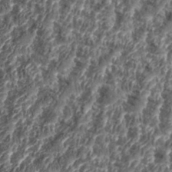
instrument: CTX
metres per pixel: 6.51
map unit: eHh
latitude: 35.5749
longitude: -137.1781
